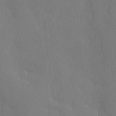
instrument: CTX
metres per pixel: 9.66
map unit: Nve
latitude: -7.5966
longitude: 175.4643
